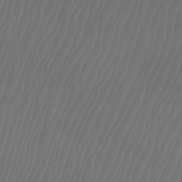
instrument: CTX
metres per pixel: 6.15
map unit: Htu
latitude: -6.2172
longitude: -74.8380
